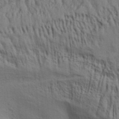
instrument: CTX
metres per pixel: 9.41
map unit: Aa
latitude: 32.5735
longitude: -135.4426
